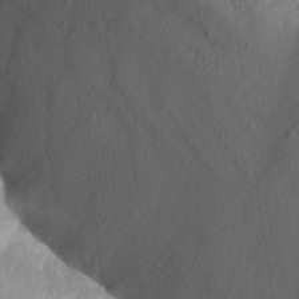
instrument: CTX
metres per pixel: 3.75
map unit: Aa
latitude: 27.8772
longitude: -133.3860
